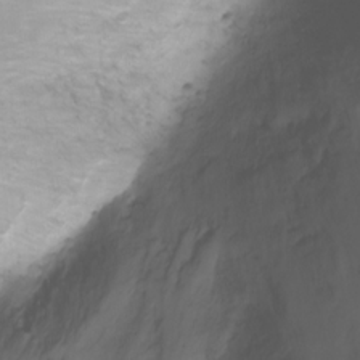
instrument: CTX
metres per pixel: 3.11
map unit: Ht
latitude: -6.3117
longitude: -37.8961
